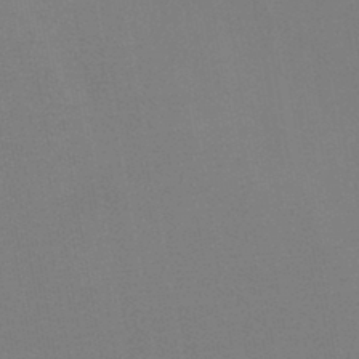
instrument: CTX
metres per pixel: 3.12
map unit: HNb
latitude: -44.2740
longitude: -41.5938
